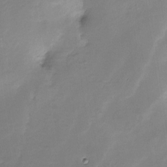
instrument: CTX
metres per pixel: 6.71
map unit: Nhe
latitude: -26.8030
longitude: -109.7449
